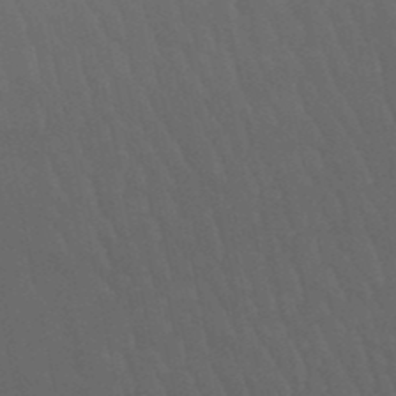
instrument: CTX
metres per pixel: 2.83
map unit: lHb
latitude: -49.8423
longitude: 75.8990
